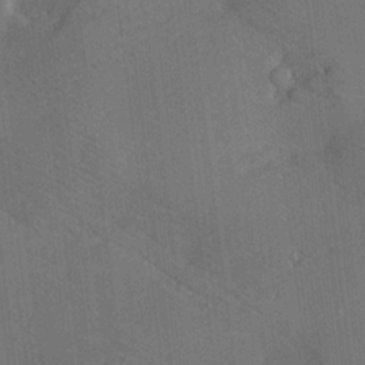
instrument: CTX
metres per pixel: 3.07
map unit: lAa
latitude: 18.8569
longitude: -139.2915
